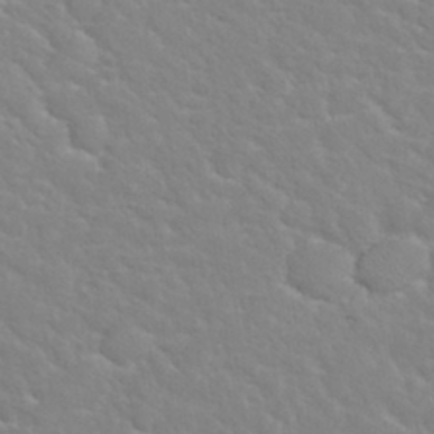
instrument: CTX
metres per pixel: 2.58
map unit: Nhu
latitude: 30.1578
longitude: -50.4601
